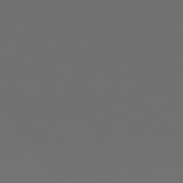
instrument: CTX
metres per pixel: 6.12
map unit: Hpe
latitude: 76.4223
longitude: -139.3293
